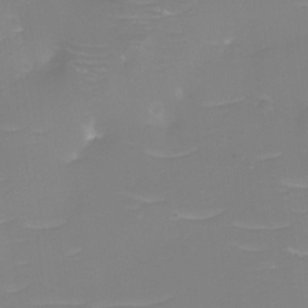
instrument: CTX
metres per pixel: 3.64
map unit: eHh
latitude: -3.5966
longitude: -75.9906
